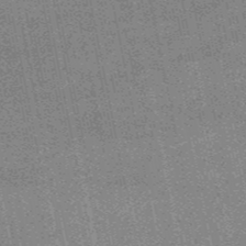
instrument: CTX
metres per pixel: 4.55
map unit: HNb
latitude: -52.2550
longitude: -42.4034
